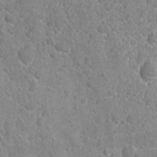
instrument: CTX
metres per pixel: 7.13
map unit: Ave
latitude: -10.6330
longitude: -120.1011
